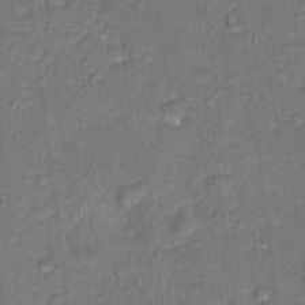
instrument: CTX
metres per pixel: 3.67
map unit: Hto
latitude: 15.3860
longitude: -31.2915
